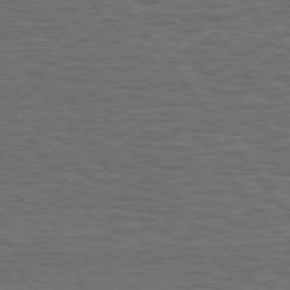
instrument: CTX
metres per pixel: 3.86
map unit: Hpe
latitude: 75.1781
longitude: -136.6869
